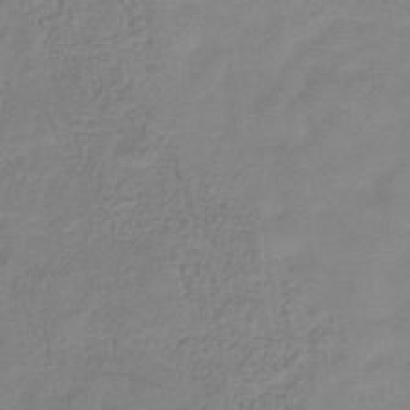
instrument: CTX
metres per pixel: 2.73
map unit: eHb
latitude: -32.6141
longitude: 74.9164
